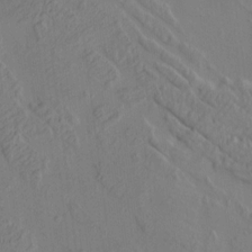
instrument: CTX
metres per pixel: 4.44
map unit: HNhu
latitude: 9.8583
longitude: 15.4833
